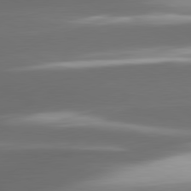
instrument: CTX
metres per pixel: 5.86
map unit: lApd
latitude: 81.0458
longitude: -142.5735
